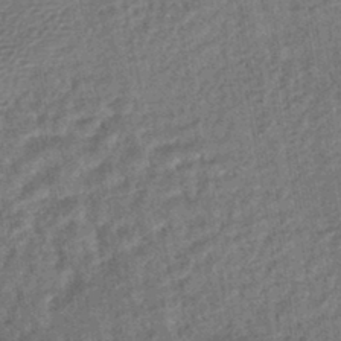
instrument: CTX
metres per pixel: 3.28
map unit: HNhu
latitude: -45.0486
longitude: 97.5210
